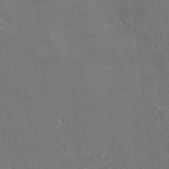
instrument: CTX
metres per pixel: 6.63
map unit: eHh
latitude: -3.5210
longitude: -75.3293
